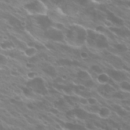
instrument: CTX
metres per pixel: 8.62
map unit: Hto
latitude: 23.6316
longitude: -37.3671
